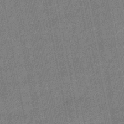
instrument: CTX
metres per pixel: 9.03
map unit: lHb
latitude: -47.9367
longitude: 77.8422
